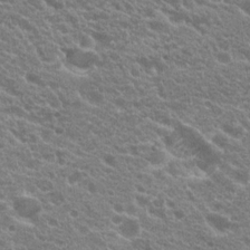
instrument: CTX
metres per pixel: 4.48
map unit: Hto
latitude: 20.0633
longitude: -34.5734
